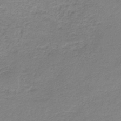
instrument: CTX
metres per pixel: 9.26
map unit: HNb
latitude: -35.5021
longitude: 52.6707
